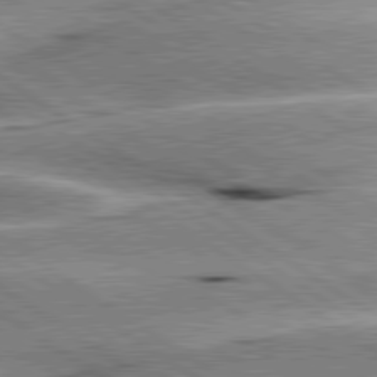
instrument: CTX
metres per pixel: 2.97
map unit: lApd
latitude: 80.2333
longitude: -141.0836
